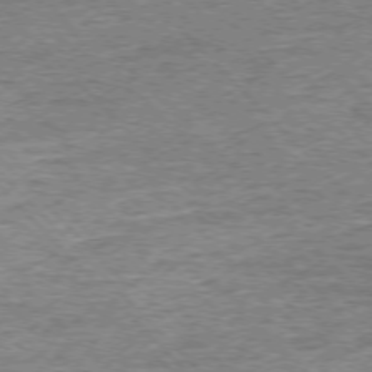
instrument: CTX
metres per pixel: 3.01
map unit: Ap
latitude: -76.1417
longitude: -92.1011
